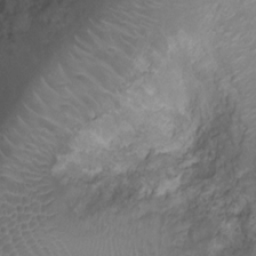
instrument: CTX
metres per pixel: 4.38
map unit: Ht
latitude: -7.7666
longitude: -19.4048
